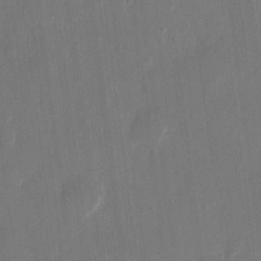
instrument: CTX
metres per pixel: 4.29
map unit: eHh
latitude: 13.3671
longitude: -70.8002
